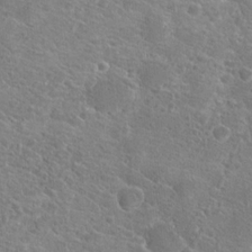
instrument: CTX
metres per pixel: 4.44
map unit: Hto
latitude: 19.1403
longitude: -36.7813
